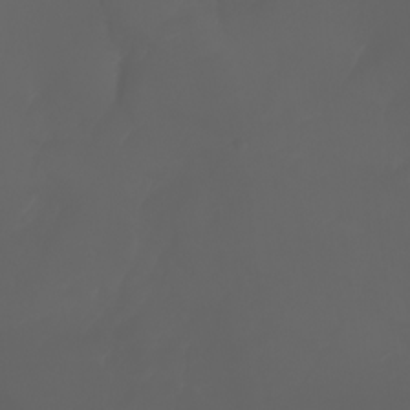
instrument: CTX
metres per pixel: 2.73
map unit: Nhu
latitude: -7.0108
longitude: -84.5546
